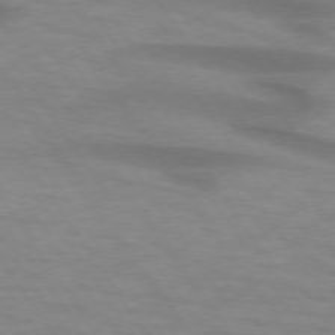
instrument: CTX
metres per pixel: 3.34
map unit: lApd
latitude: 74.5168
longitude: -59.0459
